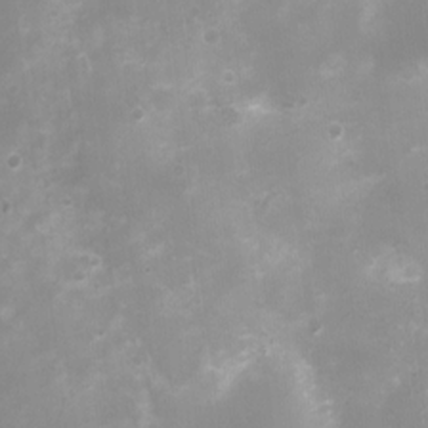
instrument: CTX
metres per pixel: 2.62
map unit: Nhu
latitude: 4.5924
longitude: -17.2915
